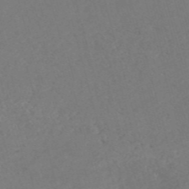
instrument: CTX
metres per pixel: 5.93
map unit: eHh
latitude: -54.3495
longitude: -89.2915
